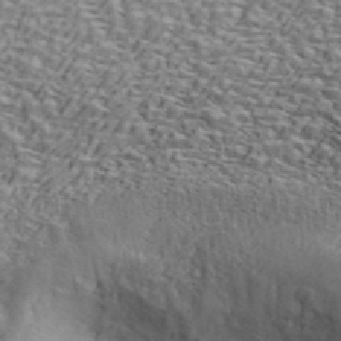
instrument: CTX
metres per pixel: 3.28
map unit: ANa
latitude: 42.2712
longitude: 49.6722
